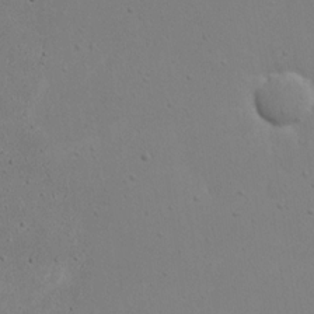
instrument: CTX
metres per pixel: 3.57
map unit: eHh
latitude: 18.4601
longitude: -72.1389
